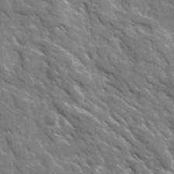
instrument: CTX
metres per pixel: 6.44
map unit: Ave
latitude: 17.5938
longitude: -130.7625
